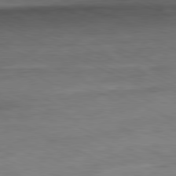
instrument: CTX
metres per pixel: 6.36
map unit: Ap
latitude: -81.6344
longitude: -60.6301
